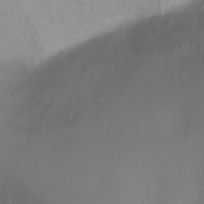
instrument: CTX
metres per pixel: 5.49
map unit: Ht
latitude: -0.0094
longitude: -46.2901
